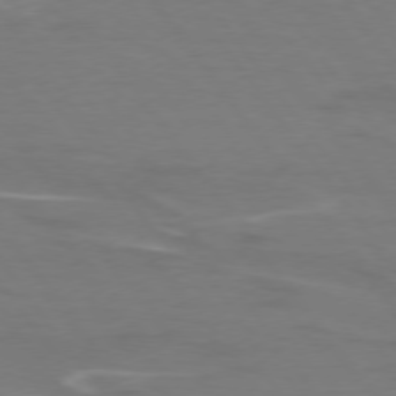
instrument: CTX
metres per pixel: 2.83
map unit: lApd
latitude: 74.9892
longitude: -62.4412
